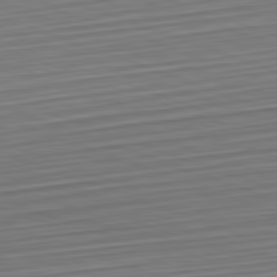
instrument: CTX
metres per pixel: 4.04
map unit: Hpe
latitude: -82.5951
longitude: 15.4266
